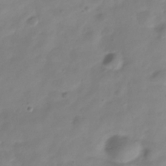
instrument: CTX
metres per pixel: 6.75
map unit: Hve
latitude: -32.5952
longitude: 91.2376
